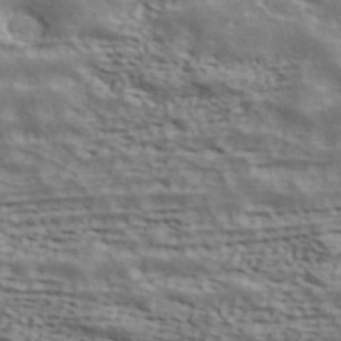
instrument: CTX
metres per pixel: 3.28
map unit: ANa
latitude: 43.1970
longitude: 48.0661
